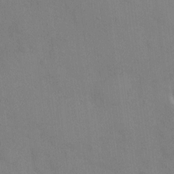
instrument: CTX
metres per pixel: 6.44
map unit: HNhu
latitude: 6.5546
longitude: -3.2726
